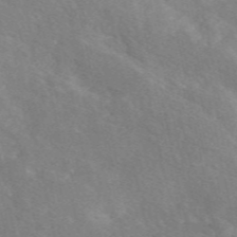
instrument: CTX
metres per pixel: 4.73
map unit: eAb
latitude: 49.3860
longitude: 118.0472
